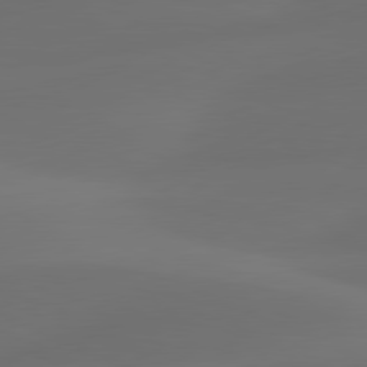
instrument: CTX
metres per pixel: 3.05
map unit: lApd
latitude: 80.5735
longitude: -83.6693
